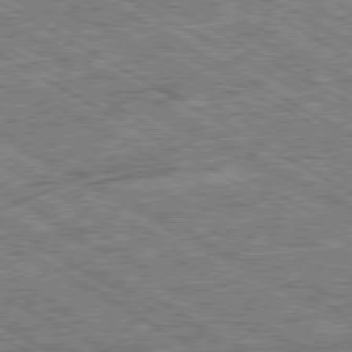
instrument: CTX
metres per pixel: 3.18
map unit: Ap
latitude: -80.2740
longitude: -79.3671
